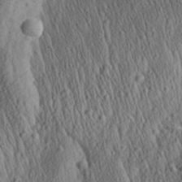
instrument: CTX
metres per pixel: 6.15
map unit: Aa
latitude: 27.8772
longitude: -140.7813
